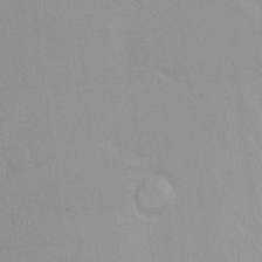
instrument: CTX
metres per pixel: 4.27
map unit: Ht
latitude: 5.8583
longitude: -29.1970
